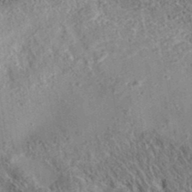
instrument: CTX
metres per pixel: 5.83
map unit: eAb
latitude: 35.9906
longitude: 111.7855
